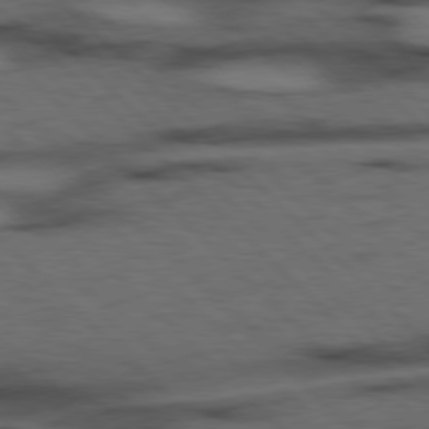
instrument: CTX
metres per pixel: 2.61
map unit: Hpe
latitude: 77.1970
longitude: -155.1970
